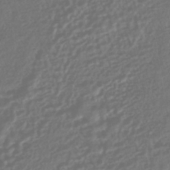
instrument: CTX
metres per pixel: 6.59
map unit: HNhu
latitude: -45.3321
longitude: 106.5385
